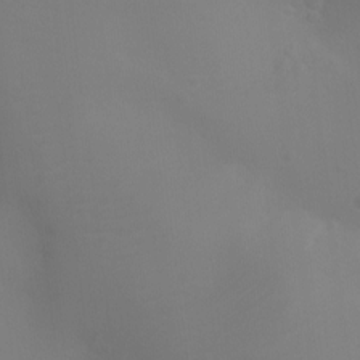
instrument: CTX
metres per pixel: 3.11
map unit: Ht
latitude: -3.8611
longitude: -25.8394
